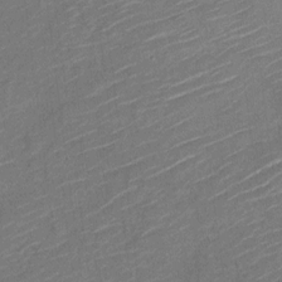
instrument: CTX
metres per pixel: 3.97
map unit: Nve
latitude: -18.8975
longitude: 108.6329
